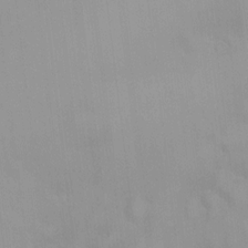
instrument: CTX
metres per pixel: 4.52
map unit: HNhu
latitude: 5.9528
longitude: 8.5007
